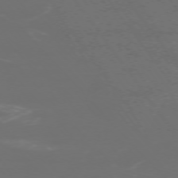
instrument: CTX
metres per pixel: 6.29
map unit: Ap
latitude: -75.2943
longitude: -75.6883
